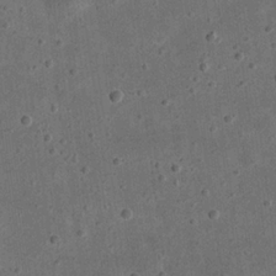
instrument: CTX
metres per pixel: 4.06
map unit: eHh
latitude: 23.3859
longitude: -68.6113
